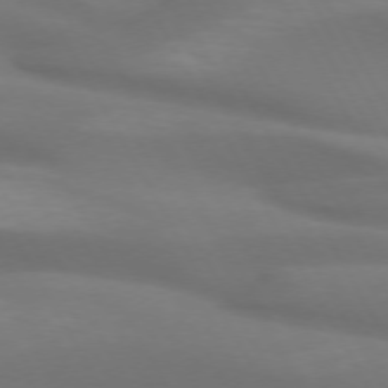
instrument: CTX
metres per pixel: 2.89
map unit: lApd
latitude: 72.6302
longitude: -49.7072
